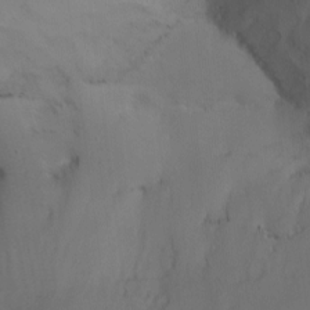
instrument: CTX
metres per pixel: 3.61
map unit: Nhu
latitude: -14.4251
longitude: -55.6883
